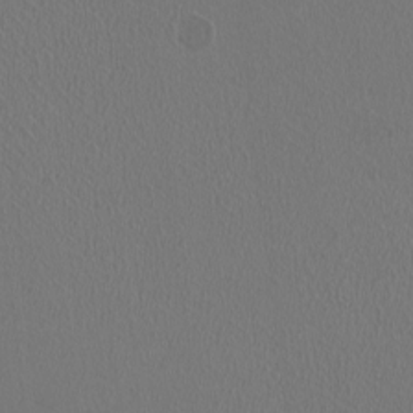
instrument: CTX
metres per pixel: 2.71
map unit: HNhu
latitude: -1.0676
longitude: -0.9324
